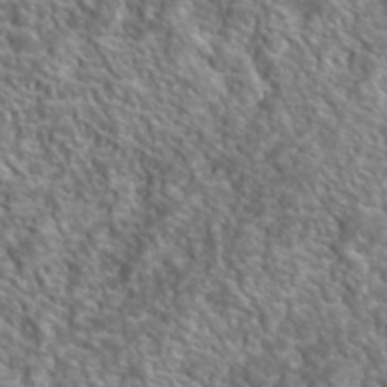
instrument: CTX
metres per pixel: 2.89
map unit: lHvf
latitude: 40.7813
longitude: -89.1781
